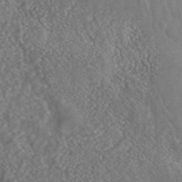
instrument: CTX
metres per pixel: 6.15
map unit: ANa
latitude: 43.2159
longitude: 23.9745
